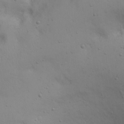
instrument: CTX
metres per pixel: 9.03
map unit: eHh
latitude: 22.8002
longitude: -69.4049
